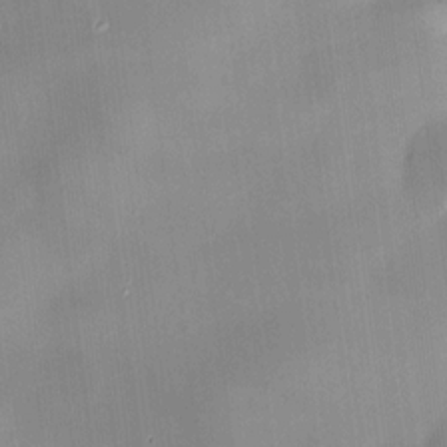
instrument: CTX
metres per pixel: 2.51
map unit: HNhu
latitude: 8.7813
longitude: 9.4832
